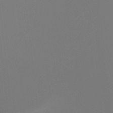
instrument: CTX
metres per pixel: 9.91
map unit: Ht
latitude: -4.3684
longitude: -61.4426
